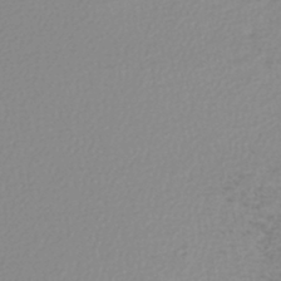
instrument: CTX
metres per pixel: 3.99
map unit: lHb
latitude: -44.4818
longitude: 72.5385
